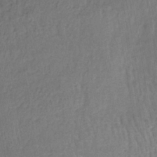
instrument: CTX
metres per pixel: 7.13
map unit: lHb
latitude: -37.7288
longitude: 59.0486
